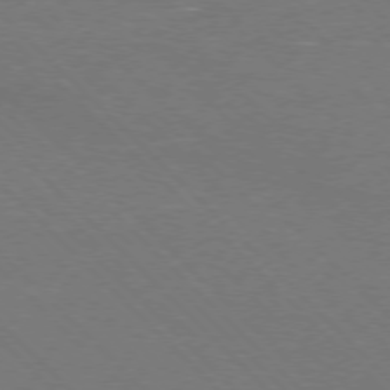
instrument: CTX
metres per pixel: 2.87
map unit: Ap
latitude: -77.7100
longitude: -69.3671
